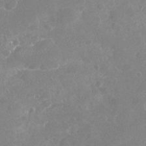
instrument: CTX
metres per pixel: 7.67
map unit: Nhu
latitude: -18.0283
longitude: -57.9717
